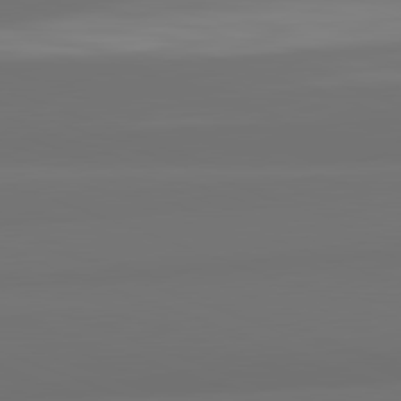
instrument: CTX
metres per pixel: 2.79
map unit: lApd
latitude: 82.3467
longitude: 159.8233
